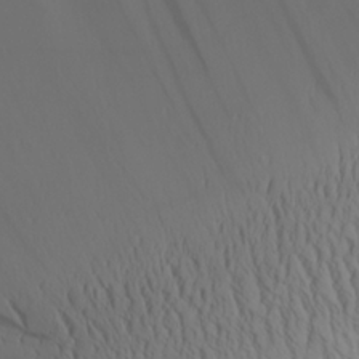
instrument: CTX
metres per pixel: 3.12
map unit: Aa
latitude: 25.3103
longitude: -144.5923
